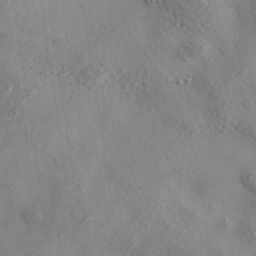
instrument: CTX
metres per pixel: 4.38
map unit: eAb
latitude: 35.7449
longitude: 109.8611
